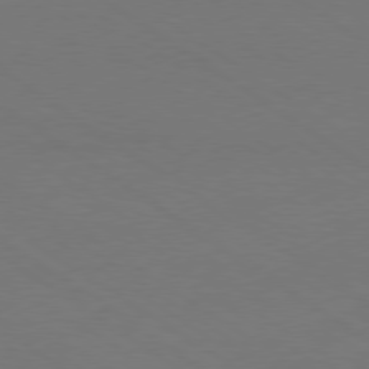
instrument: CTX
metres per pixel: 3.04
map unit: Ap
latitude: -79.9178
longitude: -59.5371
